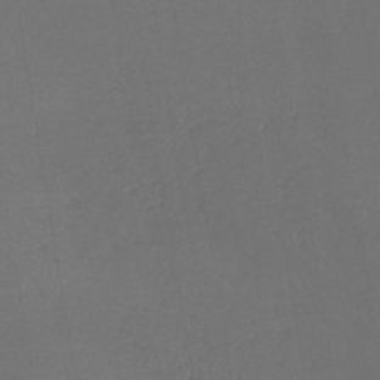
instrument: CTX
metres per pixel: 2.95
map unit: lHb
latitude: -43.3131
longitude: 67.3887
